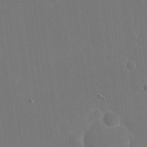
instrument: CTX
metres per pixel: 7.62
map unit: eHh
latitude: 19.0836
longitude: -67.5938
